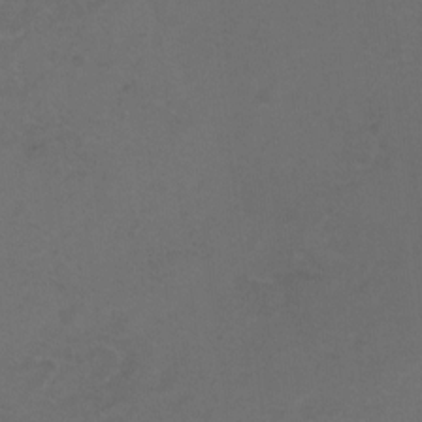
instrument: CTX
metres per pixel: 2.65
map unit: Hto
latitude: 3.2537
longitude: -32.4979
